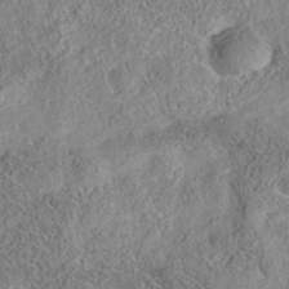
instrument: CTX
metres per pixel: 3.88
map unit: eAb
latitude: 35.7827
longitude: 107.1998
